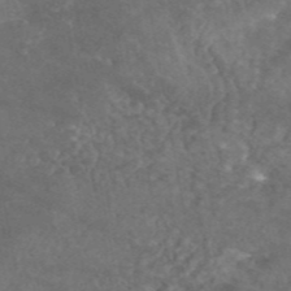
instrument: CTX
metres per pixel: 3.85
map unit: eAb
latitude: 46.1011
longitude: 115.4265
